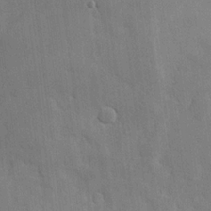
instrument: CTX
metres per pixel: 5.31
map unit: Hve
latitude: 18.4979
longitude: 151.1242
